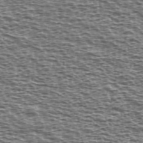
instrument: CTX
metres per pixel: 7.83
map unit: Ave
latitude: 38.4601
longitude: -112.5924
